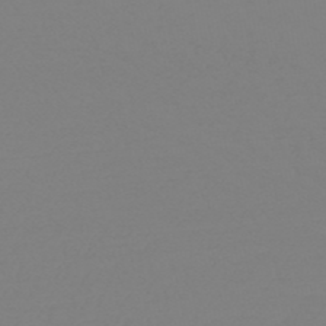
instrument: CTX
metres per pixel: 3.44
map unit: HNb
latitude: -49.0109
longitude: -50.8002
